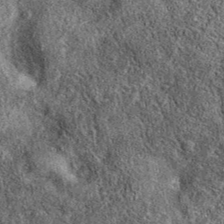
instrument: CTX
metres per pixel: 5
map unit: eAb
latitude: 37.6694
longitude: 108.8975
